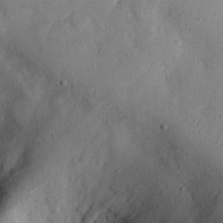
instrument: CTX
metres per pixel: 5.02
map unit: eHh
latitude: 25.5749
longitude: -75.7828
